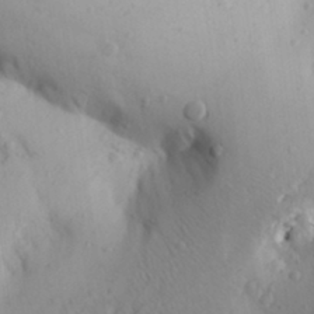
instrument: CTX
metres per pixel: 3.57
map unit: Aa
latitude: 26.2334
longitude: -149.4049
